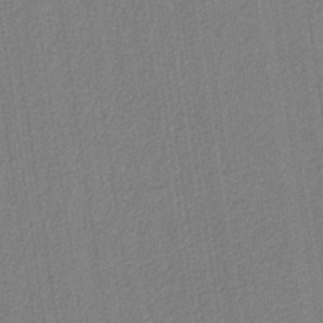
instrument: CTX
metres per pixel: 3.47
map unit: eAb
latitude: -37.9556
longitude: 51.8044
